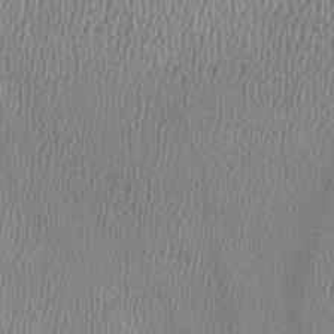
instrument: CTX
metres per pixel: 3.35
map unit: HNhu
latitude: -1.6533
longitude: -0.1011
